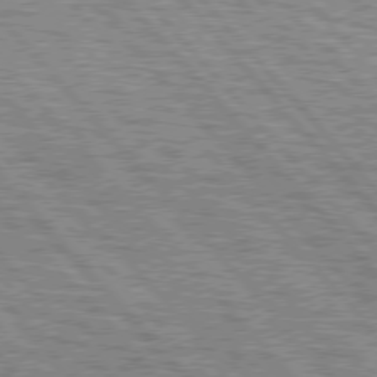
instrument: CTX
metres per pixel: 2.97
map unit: lApd
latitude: 76.8758
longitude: -72.1200
